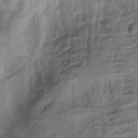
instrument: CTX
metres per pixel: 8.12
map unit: Hto
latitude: -8.6140
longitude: -44.7057
